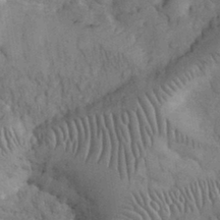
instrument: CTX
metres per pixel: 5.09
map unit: eHh
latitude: 32.7624
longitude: -66.1388
